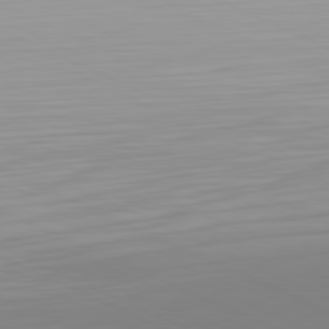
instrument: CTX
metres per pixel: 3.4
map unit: Hpe
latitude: -81.6722
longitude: 19.5777
